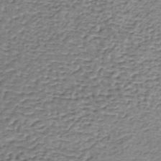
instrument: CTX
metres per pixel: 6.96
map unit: lHb
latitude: -36.3684
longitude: 60.5385
